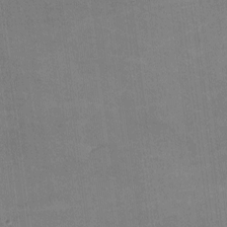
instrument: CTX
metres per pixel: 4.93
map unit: lHvf
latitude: -9.4643
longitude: -100.9136
